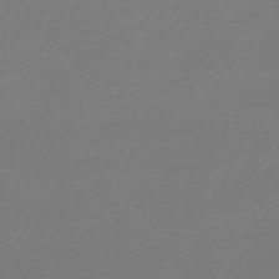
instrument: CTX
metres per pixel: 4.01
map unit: HNb
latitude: -46.6140
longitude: 54.4251
